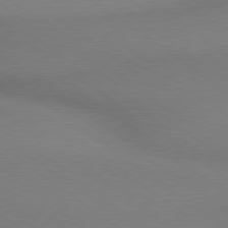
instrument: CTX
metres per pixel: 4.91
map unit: lApd
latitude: 78.9136
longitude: 179.0108
